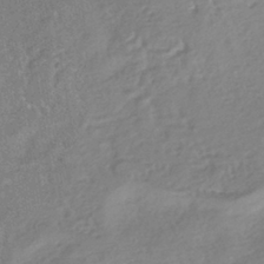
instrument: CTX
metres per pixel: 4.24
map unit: HNhu
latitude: -41.1809
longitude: 91.7856
